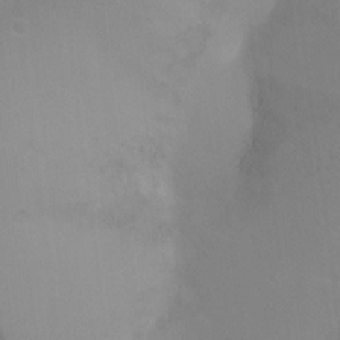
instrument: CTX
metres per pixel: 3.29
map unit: Ht
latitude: -5.1809
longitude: -28.7246
